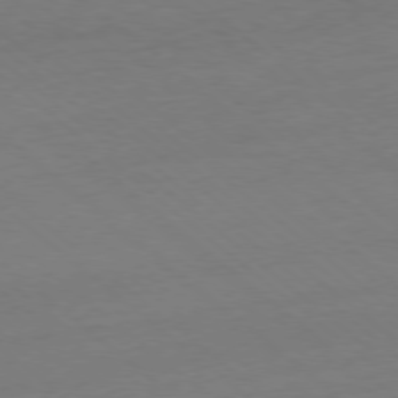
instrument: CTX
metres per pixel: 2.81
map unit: Ap
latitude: -78.6896
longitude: -99.5371
